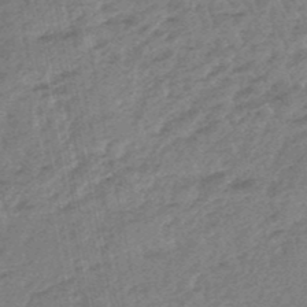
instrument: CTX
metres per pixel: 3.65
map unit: eHb
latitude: -48.3496
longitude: 86.6708
